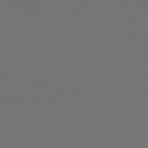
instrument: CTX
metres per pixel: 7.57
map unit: Hpe
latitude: 75.2537
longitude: -126.8569
